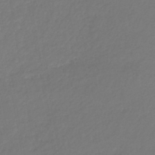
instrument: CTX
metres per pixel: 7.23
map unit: lHb
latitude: -38.7274
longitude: 72.4629
